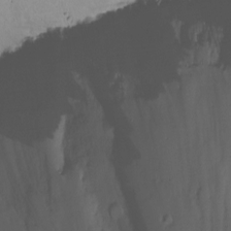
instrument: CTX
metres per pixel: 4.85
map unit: Nhu
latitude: -11.3510
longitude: -46.7624
